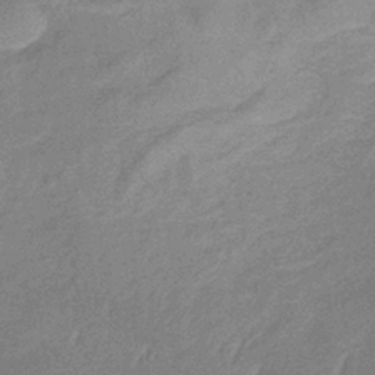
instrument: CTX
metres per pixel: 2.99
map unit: lHb
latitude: -33.3510
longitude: 69.3698
